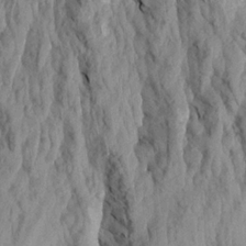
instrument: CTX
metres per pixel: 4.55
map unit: Aa
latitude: 18.6868
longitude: -145.7260
